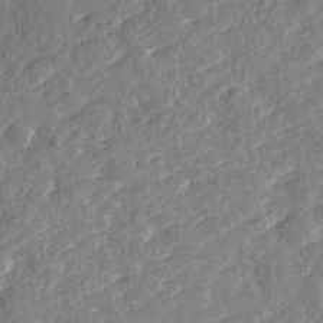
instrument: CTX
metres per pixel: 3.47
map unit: Nhe
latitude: -36.0472
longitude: -177.3104
